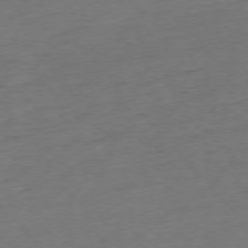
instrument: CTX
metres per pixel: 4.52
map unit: Ap
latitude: -76.0661
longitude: -80.6868
